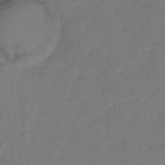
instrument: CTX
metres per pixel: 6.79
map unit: Hto
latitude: -1.9556
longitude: -34.3845
